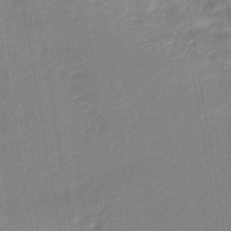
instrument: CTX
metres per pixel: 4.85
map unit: lHb
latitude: -43.4643
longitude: 80.5763
